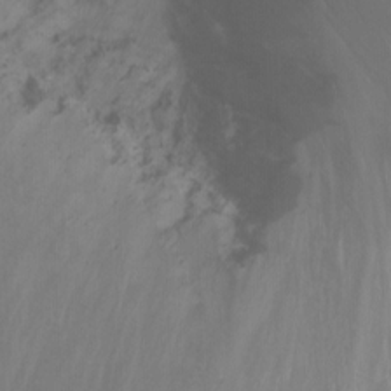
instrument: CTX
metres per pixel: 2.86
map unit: Nhu
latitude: -6.5762
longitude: -47.9906
